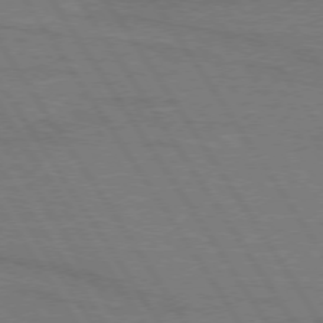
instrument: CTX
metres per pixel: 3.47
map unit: lApd
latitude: 74.1578
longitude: -66.1955
